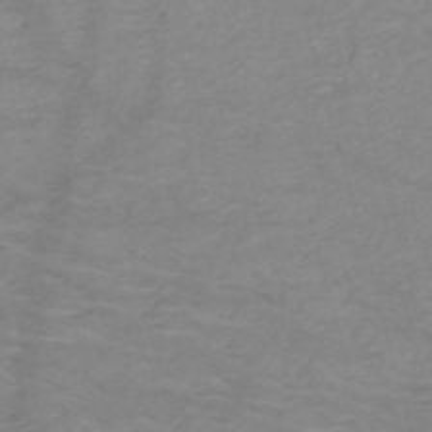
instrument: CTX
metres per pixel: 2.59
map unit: HNb
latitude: -50.0472
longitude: -46.7058
